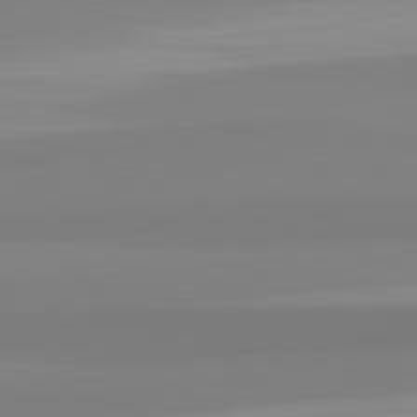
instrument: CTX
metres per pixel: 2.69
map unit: lApd
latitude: 82.4601
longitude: 173.8422
